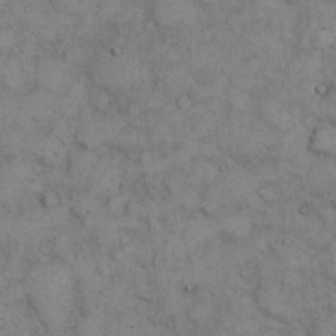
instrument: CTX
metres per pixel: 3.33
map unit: eHh
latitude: 14.3090
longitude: -63.6694
